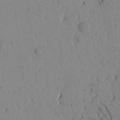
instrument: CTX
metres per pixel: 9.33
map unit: Htu
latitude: -2.5006
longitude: 172.8030
